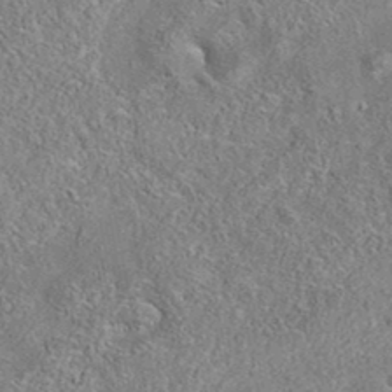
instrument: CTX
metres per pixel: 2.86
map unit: eAb
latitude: 35.8394
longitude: 113.0864
